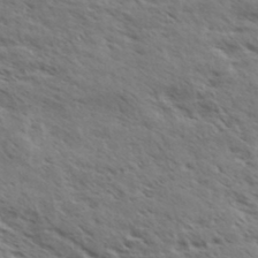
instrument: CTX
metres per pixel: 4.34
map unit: eHh
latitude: 35.9339
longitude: -139.1970
